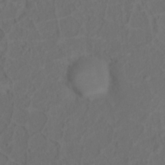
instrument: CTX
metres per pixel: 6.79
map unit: Nhu
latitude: 12.3467
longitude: -28.0633
